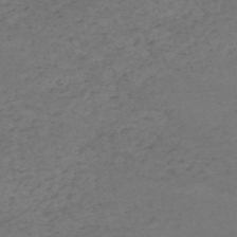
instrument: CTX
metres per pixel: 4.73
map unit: HNb
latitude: -55.6722
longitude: -44.4790
